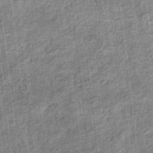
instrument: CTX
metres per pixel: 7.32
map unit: eHb
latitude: -36.0472
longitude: 79.5777
